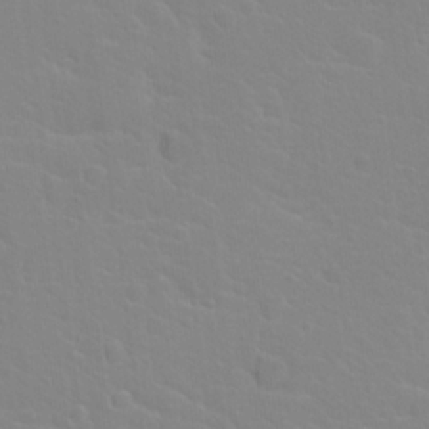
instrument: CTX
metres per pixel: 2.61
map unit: Hto
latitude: 20.2334
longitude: -33.1592
